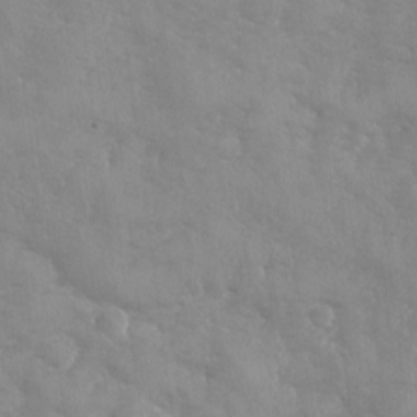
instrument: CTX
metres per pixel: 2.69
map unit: Ave
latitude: -8.9542
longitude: -117.5182
